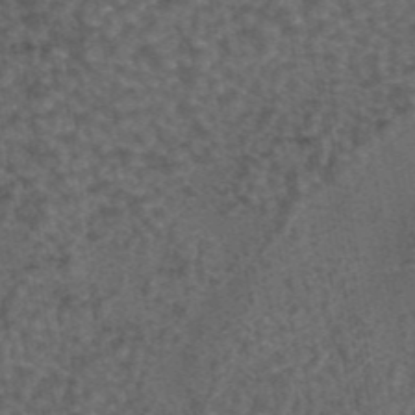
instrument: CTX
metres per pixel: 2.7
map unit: eAb
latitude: 43.8583
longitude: 107.0487
